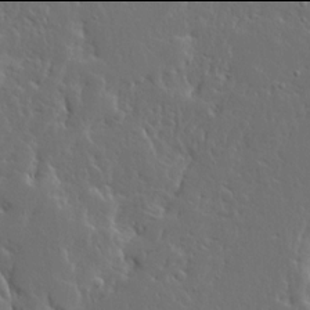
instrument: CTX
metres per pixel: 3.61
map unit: Ave
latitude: 13.9906
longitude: -137.6316
